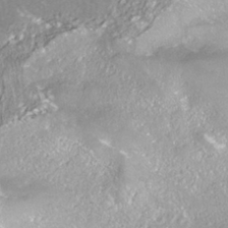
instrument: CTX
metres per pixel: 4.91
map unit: ANa
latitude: -38.1795
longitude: 97.4455
